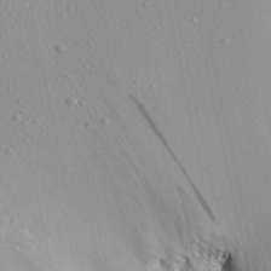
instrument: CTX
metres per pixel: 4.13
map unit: Aa
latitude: 22.1200
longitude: -142.5357
